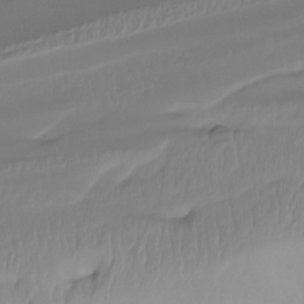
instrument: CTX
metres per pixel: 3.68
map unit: Htu
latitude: -15.2943
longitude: -46.4601
